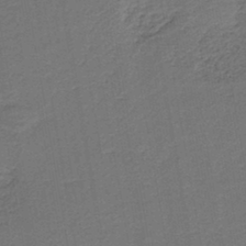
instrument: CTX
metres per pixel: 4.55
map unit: HNb
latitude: -42.6707
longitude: 50.9542
